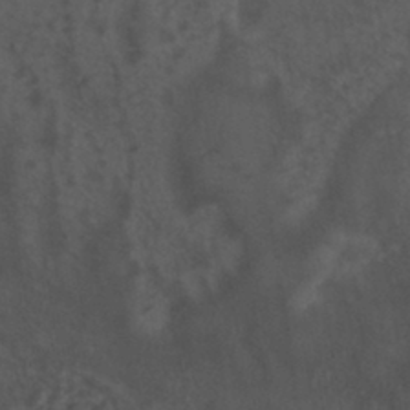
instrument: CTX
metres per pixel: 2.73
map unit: HNhu
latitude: -41.1620
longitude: 101.6910
